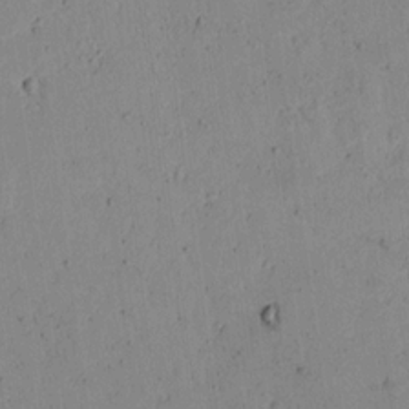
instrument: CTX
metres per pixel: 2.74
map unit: lAvf
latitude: 7.3482
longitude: 169.2753
